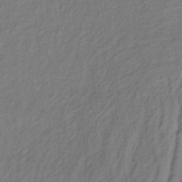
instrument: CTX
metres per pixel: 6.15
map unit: lHb
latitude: -35.1809
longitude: 69.9178
